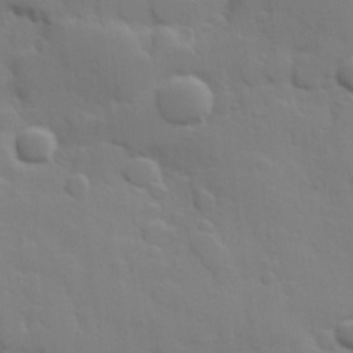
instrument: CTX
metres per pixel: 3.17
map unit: Hve
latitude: 24.5545
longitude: 148.4818
